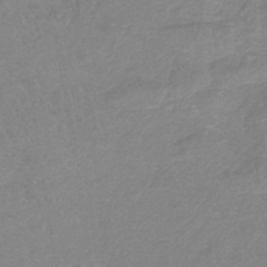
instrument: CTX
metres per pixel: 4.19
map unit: HNb
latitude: -35.2187
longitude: 56.0283
